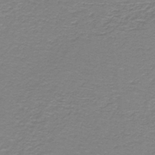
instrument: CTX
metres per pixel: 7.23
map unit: lHb
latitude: -41.5021
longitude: 56.5007
